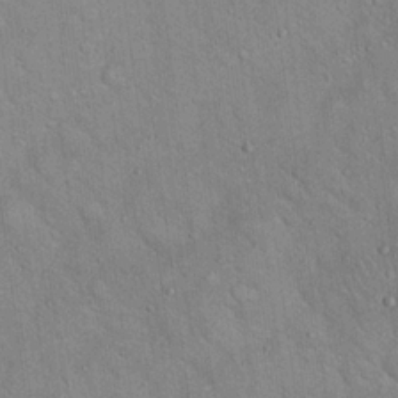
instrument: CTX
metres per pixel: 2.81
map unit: Hto
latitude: 18.3656
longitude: -53.0081
